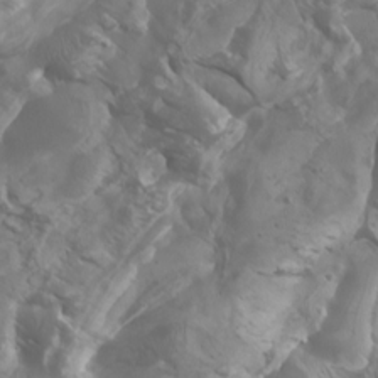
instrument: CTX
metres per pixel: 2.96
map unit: Htu
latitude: -5.2754
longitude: -75.8961
